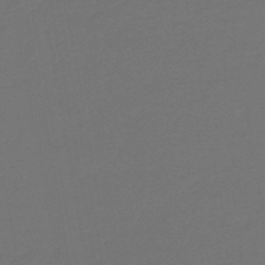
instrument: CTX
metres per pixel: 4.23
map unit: eHb
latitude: -47.5399
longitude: 88.4251
